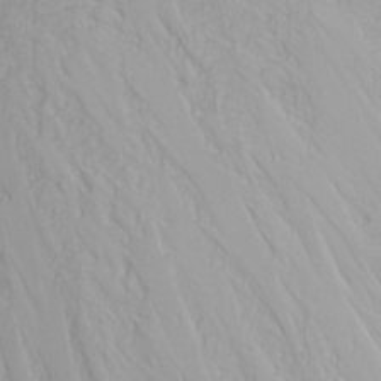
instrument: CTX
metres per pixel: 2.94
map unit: Nhu
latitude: -4.9730
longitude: -85.1592
